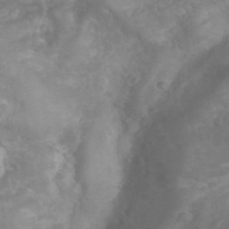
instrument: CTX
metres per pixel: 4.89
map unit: eHh
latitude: 33.6883
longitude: -59.6316
